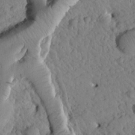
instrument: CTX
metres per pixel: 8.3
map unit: Htu
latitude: 1.3292
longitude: 176.5196
